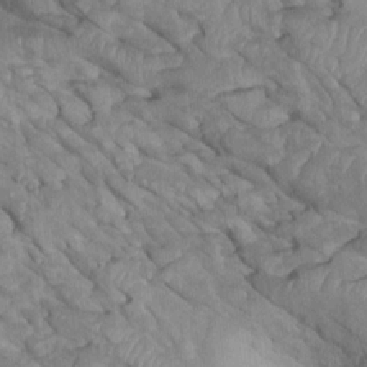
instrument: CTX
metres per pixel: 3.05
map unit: Htu
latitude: 1.7071
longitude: 145.2754
